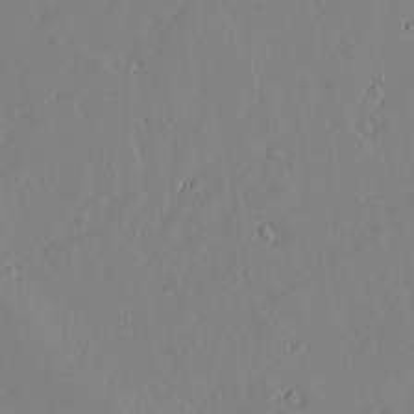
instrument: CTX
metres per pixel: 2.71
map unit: lAvf
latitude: 16.8569
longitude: -126.2712
